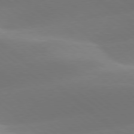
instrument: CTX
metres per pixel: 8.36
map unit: lApd
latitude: 78.3845
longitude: -51.8016
